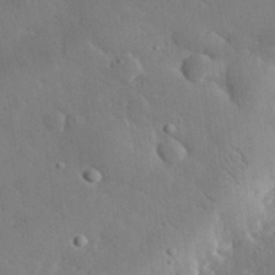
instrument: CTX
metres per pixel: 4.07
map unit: lHvf
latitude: 32.6113
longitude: -85.6316
